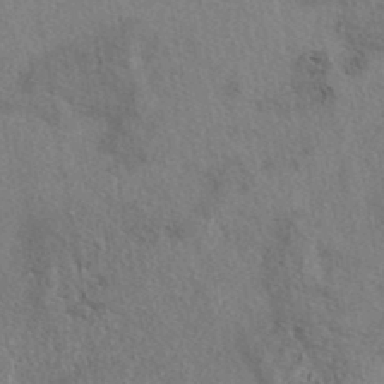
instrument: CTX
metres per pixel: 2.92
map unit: eAb
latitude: 39.0458
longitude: 112.2362
